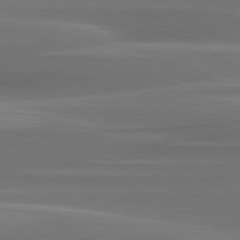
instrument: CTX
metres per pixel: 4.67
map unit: lApd
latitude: 79.6127
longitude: -87.3670
